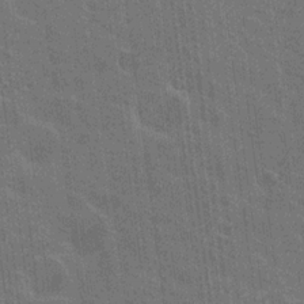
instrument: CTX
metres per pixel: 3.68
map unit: Nhu
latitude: 19.1214
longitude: -30.7058
